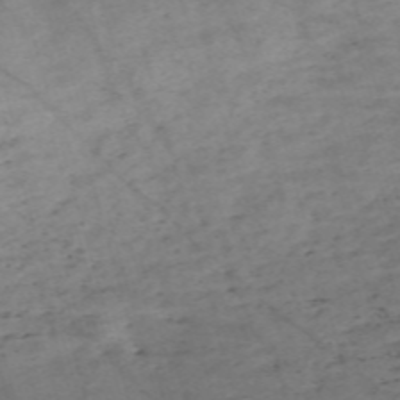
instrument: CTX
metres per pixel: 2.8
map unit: Nve
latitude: -59.5021
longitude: 64.6330
